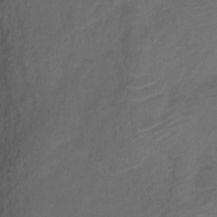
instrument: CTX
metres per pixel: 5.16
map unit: Ht
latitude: 1.6694
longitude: -34.8380
